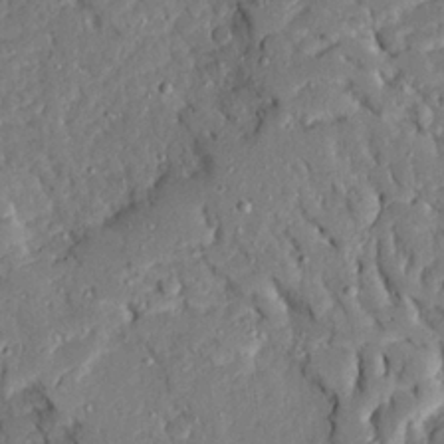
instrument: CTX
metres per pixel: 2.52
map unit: Ave
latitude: 22.9703
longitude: -129.9339
